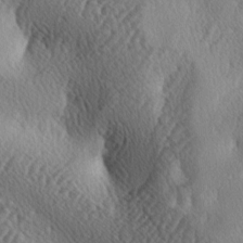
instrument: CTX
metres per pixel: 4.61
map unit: lAa
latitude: -4.1983
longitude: -124.3467
